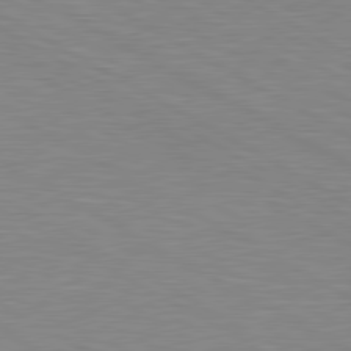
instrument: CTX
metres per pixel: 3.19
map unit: lApd
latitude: 80.3278
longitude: 125.1431
